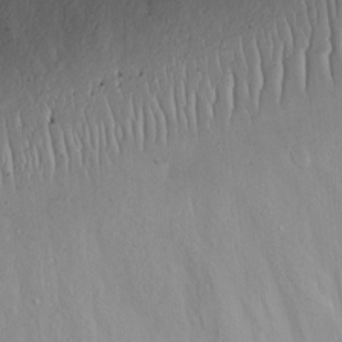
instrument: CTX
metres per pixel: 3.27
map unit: Nhu
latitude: -8.1984
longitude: -85.7261
